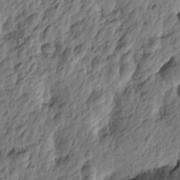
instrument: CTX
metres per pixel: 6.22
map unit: Htu
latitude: -3.8800
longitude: 179.3509
